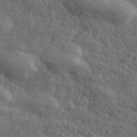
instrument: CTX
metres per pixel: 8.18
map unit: ANa
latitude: 44.3656
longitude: 44.9164
